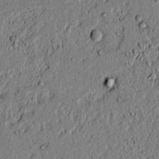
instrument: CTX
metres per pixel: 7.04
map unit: lAvf
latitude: 6.4979
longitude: 167.5210
